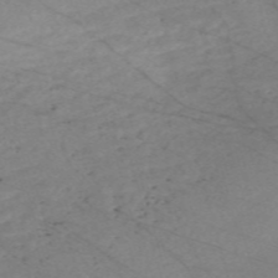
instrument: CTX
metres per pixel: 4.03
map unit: Nve
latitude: -58.5195
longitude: 61.4643
